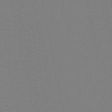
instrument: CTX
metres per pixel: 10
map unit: HNb
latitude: -46.7463
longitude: -42.8569
